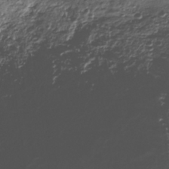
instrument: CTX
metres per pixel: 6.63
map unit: HNhu
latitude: -40.0283
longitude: 107.6533
